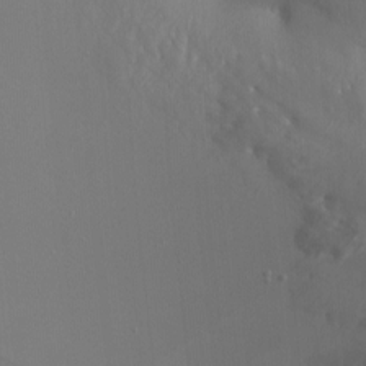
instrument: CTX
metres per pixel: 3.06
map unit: Nhu
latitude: -7.9556
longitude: -75.0270
